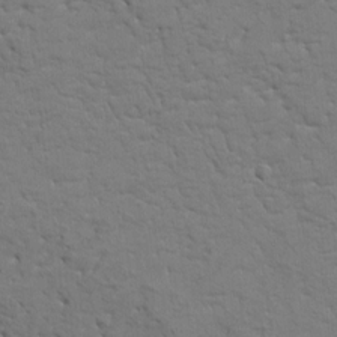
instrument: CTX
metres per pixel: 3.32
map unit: HNhu
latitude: 7.4615
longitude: -3.9717
